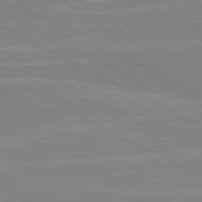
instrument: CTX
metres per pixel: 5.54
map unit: lApd
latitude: 80.5924
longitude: 170.8030
